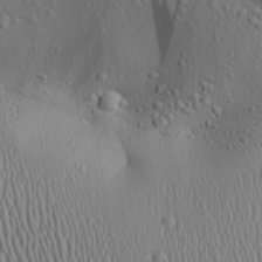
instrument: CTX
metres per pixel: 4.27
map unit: Aa
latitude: 25.0836
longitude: -135.9150
